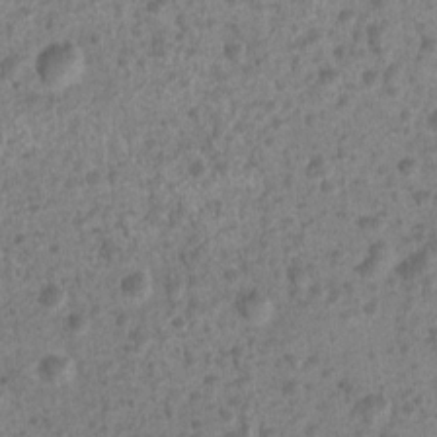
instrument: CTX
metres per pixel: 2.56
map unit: Nhu
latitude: 2.8002
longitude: -16.3089
